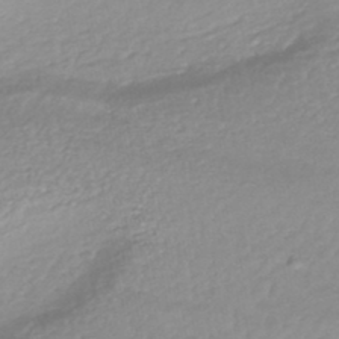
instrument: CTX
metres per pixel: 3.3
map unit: HNhu
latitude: -46.4818
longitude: 98.1984
